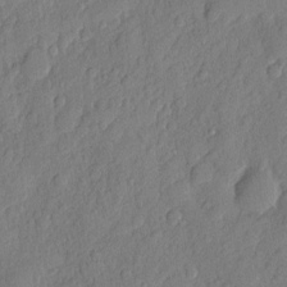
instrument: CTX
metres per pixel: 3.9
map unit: eHh
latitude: 6.5357
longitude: -75.1403
